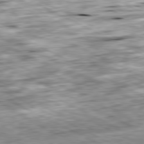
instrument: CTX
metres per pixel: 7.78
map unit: Ap
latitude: -81.1053
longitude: -88.7625
